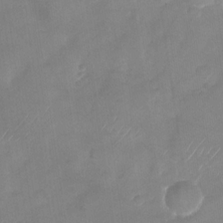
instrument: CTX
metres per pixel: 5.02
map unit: Nhu
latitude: -28.5574
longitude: -62.6869
